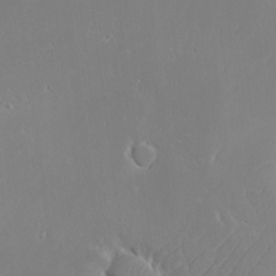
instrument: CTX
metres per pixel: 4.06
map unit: Aa
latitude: 23.1025
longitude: -127.1403
